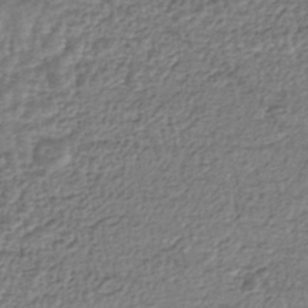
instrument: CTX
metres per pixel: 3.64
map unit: HNhu
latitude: -44.1039
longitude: 105.7288
